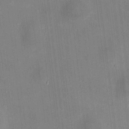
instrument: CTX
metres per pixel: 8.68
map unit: HNhu
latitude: 10.0444
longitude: 10.6141
